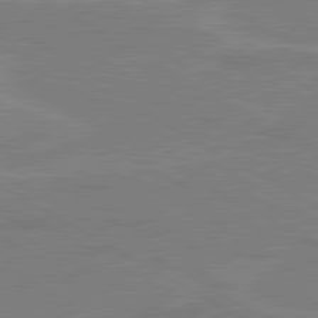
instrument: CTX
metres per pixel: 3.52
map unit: lApd
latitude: 80.5924
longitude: 122.1417
